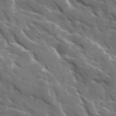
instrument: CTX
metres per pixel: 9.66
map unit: Ave
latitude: 17.9339
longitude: -130.6680
